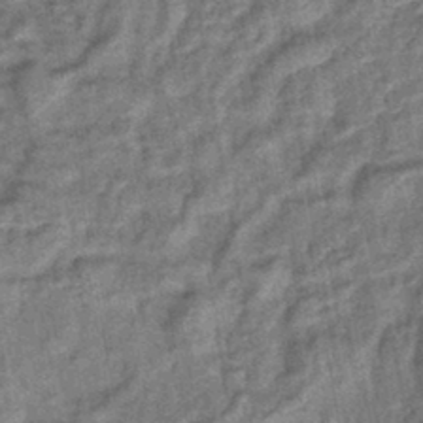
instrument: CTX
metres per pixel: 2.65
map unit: lHb
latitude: -42.6896
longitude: 79.1431
